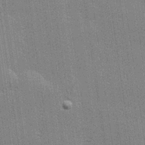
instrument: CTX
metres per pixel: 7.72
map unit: Hve
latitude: 28.5923
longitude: -93.2537
